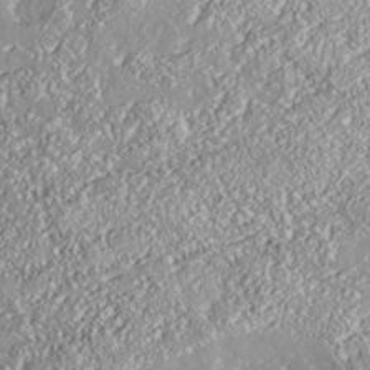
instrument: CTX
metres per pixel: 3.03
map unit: Nhe
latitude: -37.7099
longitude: 138.1228
